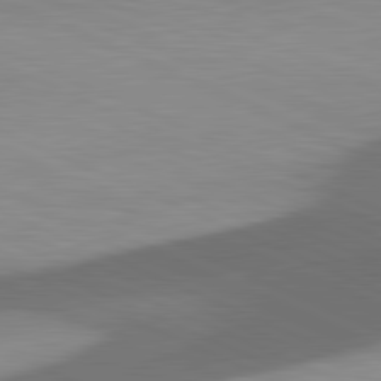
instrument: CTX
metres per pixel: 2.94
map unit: lApd
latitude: 81.5560
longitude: 138.4629
